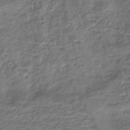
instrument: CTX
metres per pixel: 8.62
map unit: HNhu
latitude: -42.9352
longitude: 103.0675
